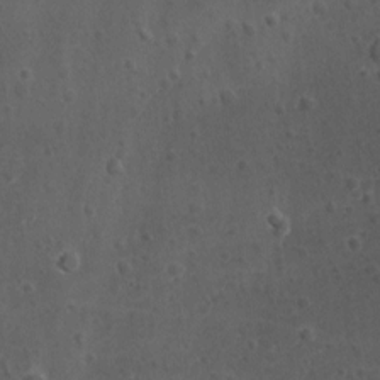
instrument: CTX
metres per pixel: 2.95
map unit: lAvf
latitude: -9.6155
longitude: -120.4034
